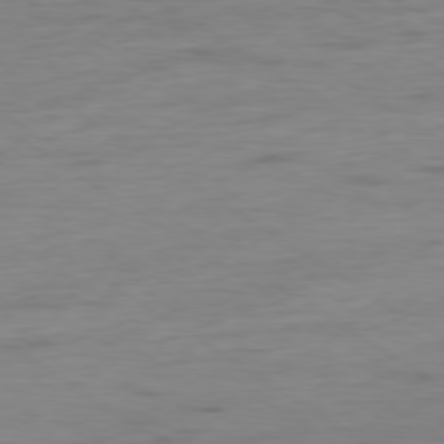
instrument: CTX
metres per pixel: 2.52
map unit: Hpe
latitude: -79.0675
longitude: -21.7828
